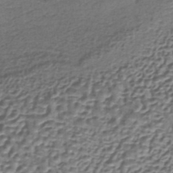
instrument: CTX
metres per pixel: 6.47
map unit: lHb
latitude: -36.6518
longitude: 59.3131
